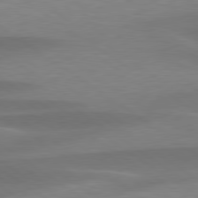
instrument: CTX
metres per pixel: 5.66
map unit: lApd
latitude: 79.5749
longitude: -94.5168
